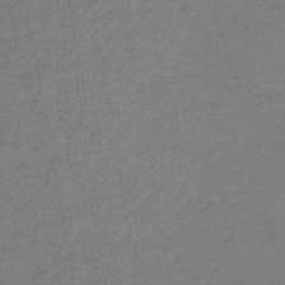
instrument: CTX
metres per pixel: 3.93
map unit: eHb
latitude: -45.0486
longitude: 88.8597
